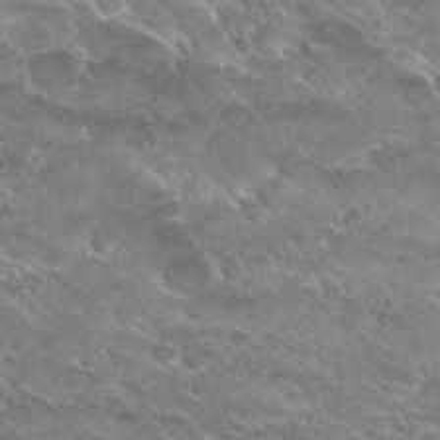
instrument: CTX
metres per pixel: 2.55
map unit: Hto
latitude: 30.0444
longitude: -44.1389
